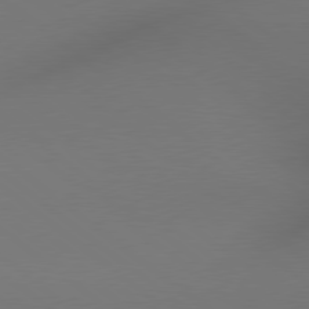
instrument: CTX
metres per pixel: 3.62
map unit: lApd
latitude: 79.0648
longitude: 175.1809
